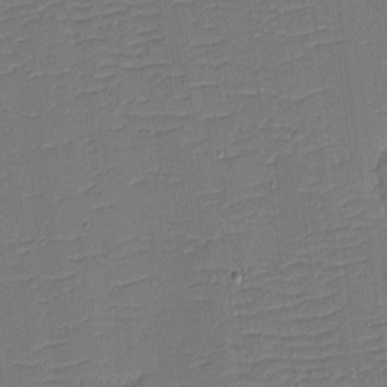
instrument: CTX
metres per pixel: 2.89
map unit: eHh
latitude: -3.9178
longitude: -81.8205
